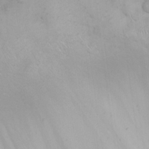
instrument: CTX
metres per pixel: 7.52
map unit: eHh
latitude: 25.2537
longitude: -64.8947
